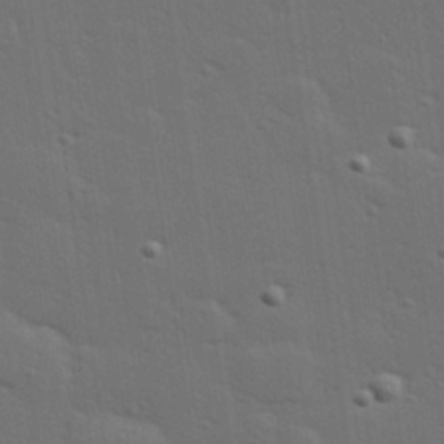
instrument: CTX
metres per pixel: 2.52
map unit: Hve
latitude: 27.6883
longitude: -91.8394
